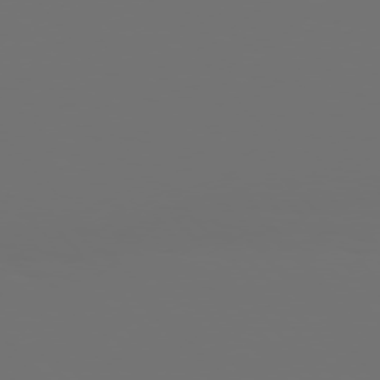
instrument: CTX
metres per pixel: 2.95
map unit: Hpe
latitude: 76.0822
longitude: -141.5938
